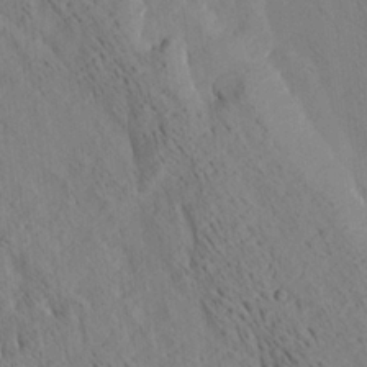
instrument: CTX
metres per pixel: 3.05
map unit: Ave
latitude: 21.5749
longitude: -140.2333
